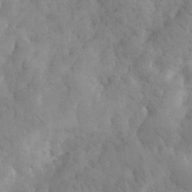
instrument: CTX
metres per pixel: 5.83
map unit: eHh
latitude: 32.3467
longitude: -68.9325
